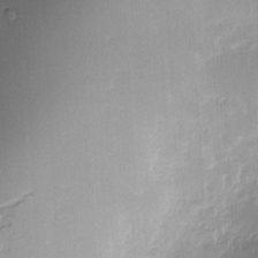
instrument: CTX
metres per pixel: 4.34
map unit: Nve
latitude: -7.4076
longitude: 175.2187
